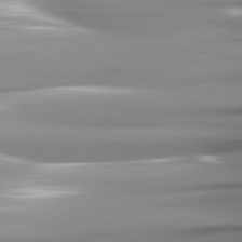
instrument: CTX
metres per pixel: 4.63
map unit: lApd
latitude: 81.8394
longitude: -143.7450
